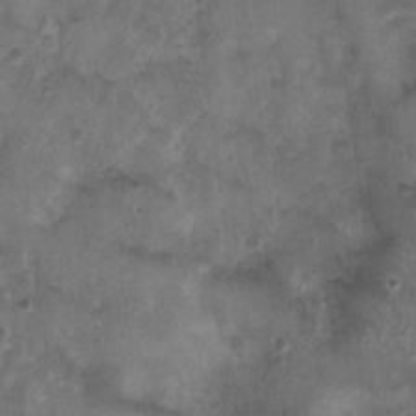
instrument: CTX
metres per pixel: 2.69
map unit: Nhu
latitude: 3.7827
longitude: -14.8380
